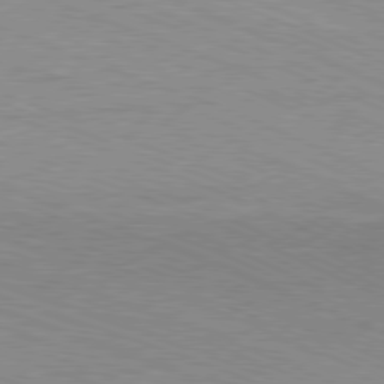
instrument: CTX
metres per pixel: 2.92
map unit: Ap
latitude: -81.3510
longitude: -73.6694
